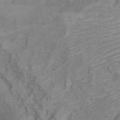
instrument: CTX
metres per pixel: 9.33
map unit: Ht
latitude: 6.2522
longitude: -36.7813
